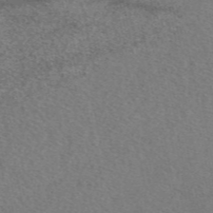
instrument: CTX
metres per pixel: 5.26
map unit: eAb
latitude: 48.6302
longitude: 107.7856
